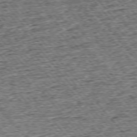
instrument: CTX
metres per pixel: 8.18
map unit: Ap
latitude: -75.5777
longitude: -91.3104
